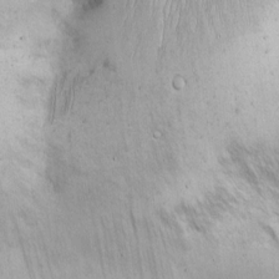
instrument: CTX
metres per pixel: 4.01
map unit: Hto
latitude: 11.3860
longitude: -58.5168
